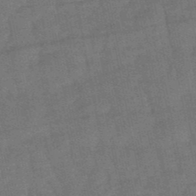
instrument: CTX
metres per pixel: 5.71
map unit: eHb
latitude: -49.9745
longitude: 78.1794
